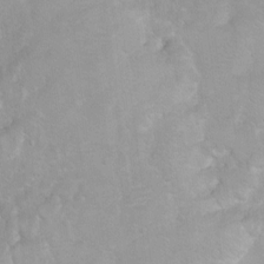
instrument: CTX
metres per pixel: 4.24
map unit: Ht
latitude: 3.6127
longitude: -27.6316
